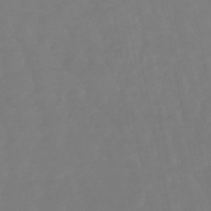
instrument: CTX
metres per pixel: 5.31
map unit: lHb
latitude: -49.0298
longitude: 78.8219
